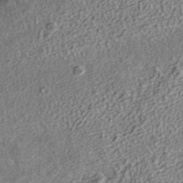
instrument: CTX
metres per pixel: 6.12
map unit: ANa
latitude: 36.7435
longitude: 17.6533
